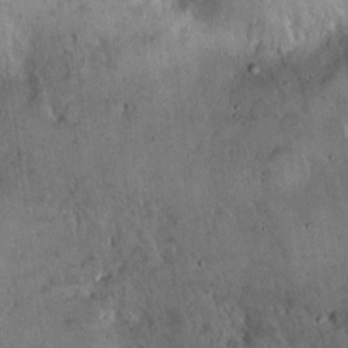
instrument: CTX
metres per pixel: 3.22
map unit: Hto
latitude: 15.9528
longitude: -59.4993
